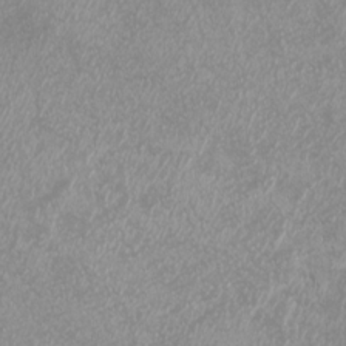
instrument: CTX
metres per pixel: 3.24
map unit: eHh
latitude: -7.1998
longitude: -77.0836
